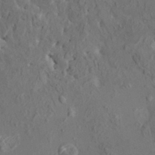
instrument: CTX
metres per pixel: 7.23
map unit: HNhu
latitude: 6.8380
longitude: -0.5545
